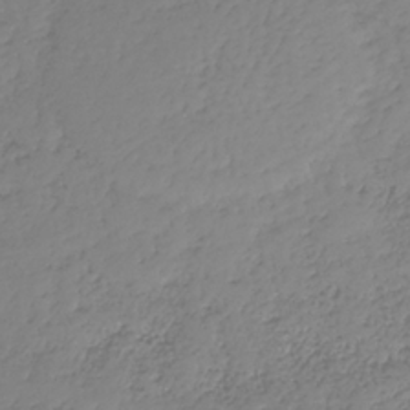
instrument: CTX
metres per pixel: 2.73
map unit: HNhu
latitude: -37.2565
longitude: 32.7275
